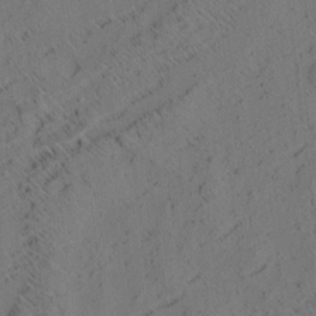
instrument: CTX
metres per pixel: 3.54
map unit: eHh
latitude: 3.7638
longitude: -78.6680
